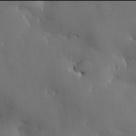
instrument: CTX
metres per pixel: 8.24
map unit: lHvf
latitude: 21.9906
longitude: 146.3684
